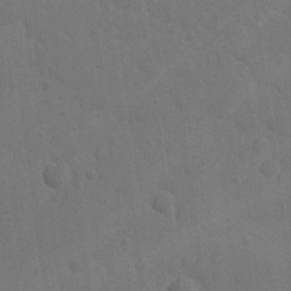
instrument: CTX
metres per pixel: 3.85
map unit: lAvf
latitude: -8.6140
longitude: -120.1956
